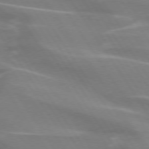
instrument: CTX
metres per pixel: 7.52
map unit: lApd
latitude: 74.0444
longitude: -61.5182
